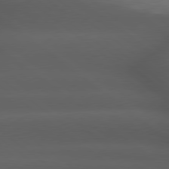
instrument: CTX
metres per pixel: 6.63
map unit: Hpe
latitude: 79.0081
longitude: -162.6491
